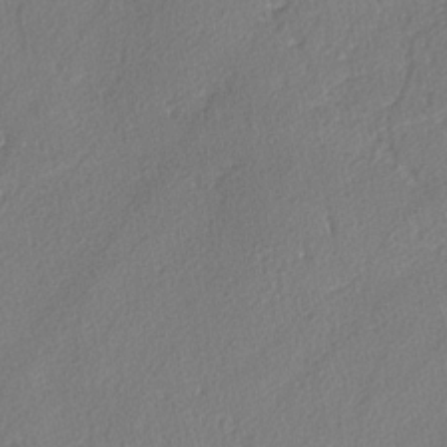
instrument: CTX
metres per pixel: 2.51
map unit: lAvf
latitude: -4.8408
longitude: -108.3089
